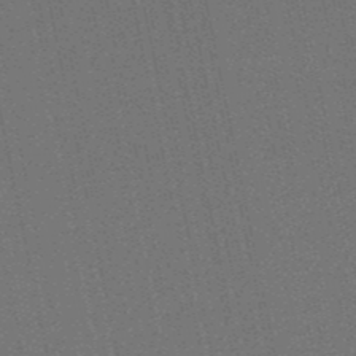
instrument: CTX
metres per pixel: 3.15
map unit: lHb
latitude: -50.6140
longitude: 79.5588
